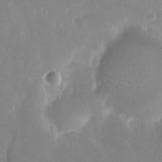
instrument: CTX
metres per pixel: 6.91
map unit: eHh
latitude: 6.8191
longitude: -69.3104
